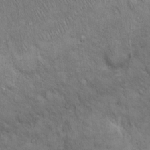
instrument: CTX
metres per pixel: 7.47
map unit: Hto
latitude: 15.9906
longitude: -56.7246
